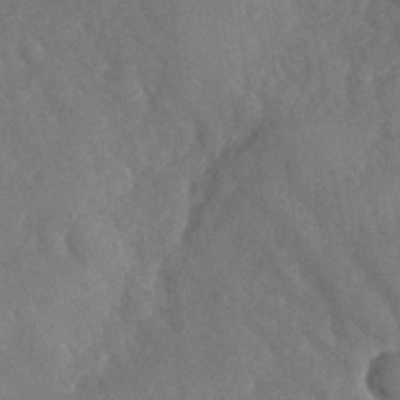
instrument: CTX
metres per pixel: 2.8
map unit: Nhu
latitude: -29.6344
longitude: -60.5923
